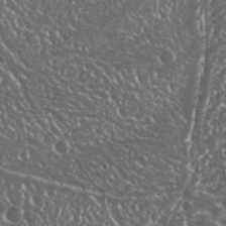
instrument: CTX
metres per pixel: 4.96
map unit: Nhu
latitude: 25.0080
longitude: -59.0836
